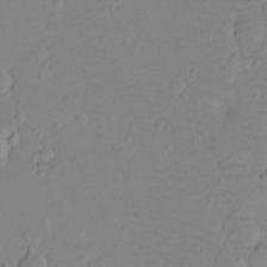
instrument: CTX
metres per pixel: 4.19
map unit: Ht
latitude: -8.9353
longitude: -36.1767
